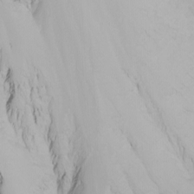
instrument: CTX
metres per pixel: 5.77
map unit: Nhu
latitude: -4.9541
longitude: -81.0836
